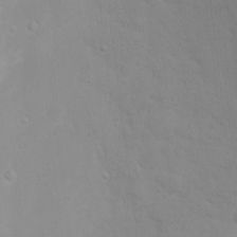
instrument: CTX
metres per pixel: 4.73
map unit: Nhu
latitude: 3.9528
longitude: -24.6679
